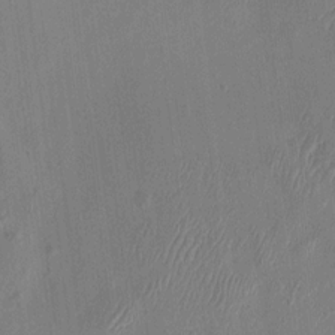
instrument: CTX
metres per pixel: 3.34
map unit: HNhu
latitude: 6.1389
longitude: -6.4223
